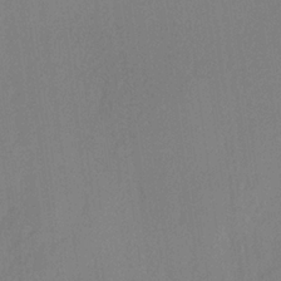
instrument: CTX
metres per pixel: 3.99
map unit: lHvf
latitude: 22.4979
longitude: 140.8219
